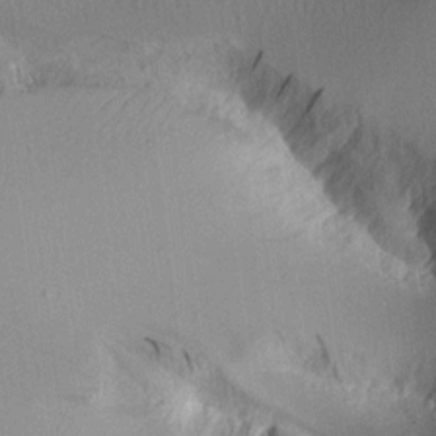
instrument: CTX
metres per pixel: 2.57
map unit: Aa
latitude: 10.8758
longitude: -127.5938
